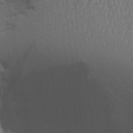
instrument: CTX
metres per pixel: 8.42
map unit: Aa
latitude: 26.2901
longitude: -136.5546
